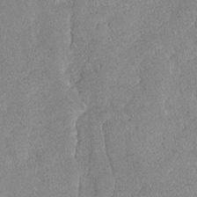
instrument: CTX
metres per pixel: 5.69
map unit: lAvf
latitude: -8.7085
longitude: -112.5924
